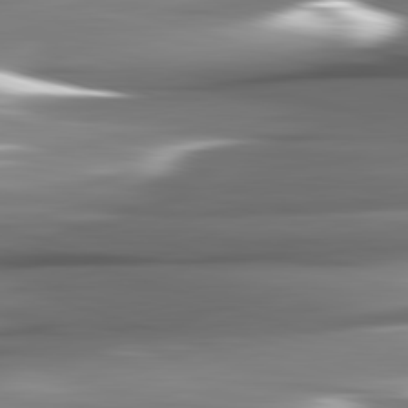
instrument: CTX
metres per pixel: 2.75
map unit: lApd
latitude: 82.3467
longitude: -141.8772
